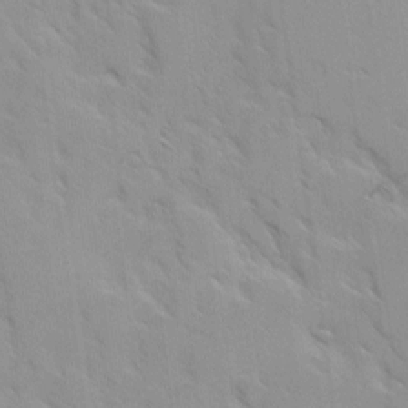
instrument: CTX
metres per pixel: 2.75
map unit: Ave
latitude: 9.0836
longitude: -103.6694
